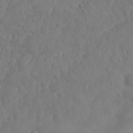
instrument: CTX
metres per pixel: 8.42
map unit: Nhu
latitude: 25.2914
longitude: -61.8772
